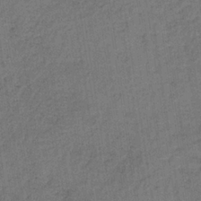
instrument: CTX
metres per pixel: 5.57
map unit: lHb
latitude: -35.4265
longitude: 62.8975
